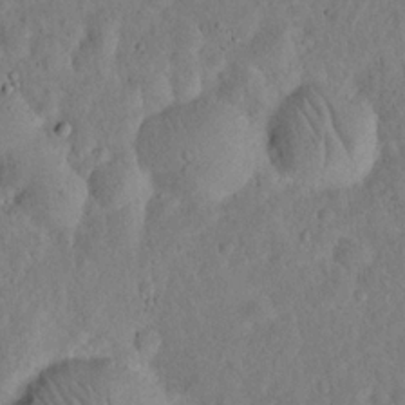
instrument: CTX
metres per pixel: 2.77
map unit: eHh
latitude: 19.4804
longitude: -62.7624
